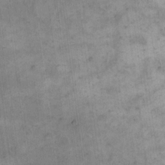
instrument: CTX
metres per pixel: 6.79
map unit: eHh
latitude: 14.9136
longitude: -66.8946
